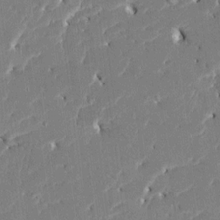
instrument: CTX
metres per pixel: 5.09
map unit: HNhu
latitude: 8.1956
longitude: -5.2915
